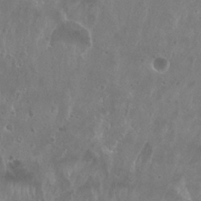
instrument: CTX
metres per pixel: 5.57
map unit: Nhu
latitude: 26.9892
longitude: -52.0444
